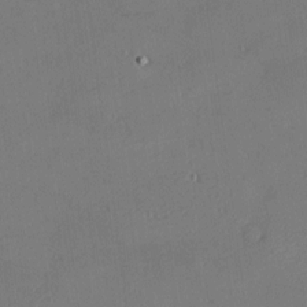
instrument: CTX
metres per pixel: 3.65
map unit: Nhu
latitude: 0.3278
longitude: -77.1025
